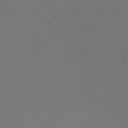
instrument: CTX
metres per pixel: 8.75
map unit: eHh
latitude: -52.3873
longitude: -25.4804
